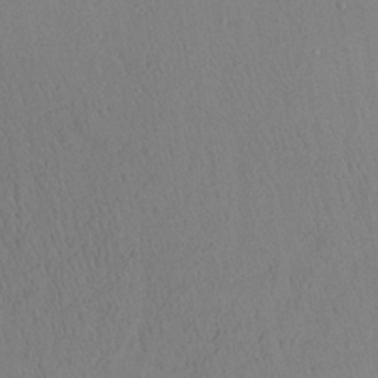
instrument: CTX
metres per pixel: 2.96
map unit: Aa
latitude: 26.2145
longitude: -142.5357
